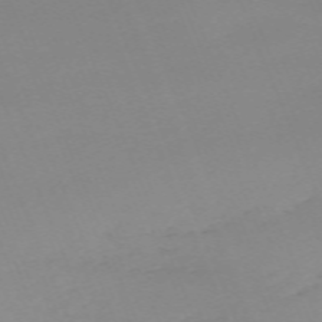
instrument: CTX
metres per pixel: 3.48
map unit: Nhu
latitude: -67.0108
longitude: 38.3306
